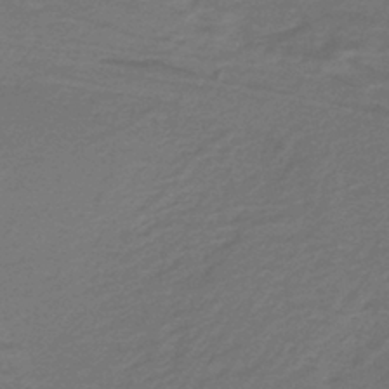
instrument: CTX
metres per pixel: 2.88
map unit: lHb
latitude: -39.4832
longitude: 55.2754
